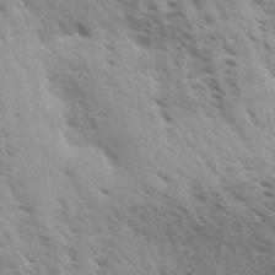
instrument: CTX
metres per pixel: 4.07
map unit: Aa
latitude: 33.0458
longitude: -140.6679
